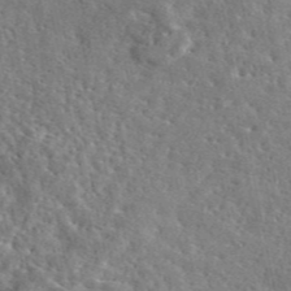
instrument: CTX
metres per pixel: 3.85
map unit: eAb
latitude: 45.7638
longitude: 111.6344
